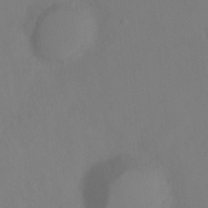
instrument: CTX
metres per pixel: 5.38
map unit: Hto
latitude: -14.3118
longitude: -43.3293
